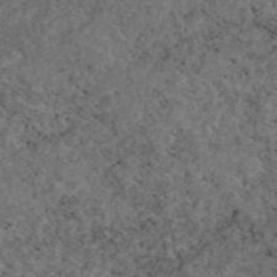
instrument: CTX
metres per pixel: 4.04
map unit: eAb
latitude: 45.6127
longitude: 114.8408
